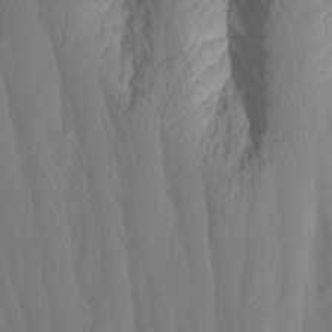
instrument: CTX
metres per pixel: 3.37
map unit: Nhu
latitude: -6.4062
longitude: -88.9325
